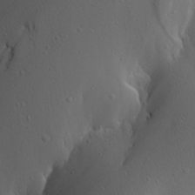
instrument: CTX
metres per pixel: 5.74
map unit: Ave
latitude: 23.1781
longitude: -135.2915
